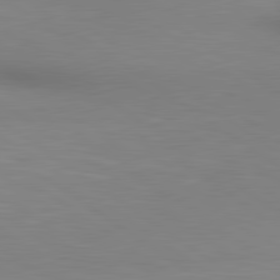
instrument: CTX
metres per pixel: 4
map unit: lApd
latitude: 80.2711
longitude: 124.8786
